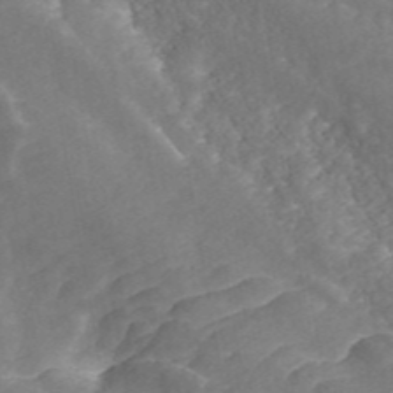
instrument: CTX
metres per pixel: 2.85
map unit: ANa
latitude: 44.7058
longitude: 39.0675
